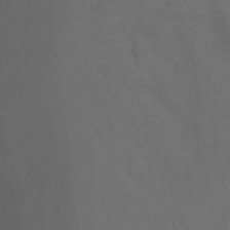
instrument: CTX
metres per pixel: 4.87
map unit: Ht
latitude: 1.4804
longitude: -34.3089
